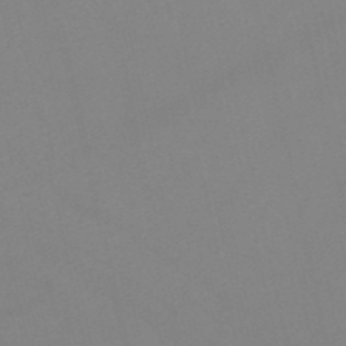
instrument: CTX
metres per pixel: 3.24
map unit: HNb
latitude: -52.5573
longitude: -50.4790
